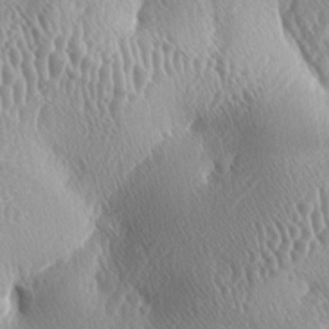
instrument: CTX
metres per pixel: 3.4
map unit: lAa
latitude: -5.8233
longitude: -128.7435
